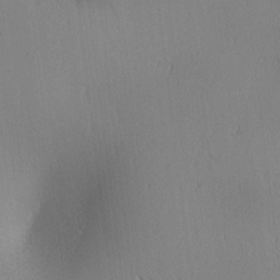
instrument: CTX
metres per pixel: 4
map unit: lAa
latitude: 1.6316
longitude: -116.8191
